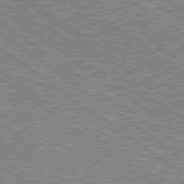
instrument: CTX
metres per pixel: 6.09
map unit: Hpe
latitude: 78.7435
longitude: -171.8205
